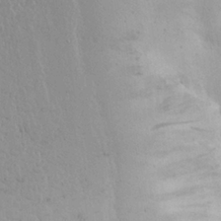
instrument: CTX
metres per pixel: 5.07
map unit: Nhu
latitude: 23.9339
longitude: -72.7436
